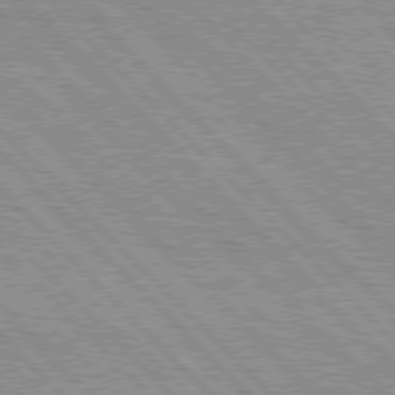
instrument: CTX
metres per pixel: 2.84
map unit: lApd
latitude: 76.5923
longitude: -73.6127
